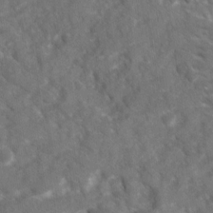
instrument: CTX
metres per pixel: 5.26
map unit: Ave
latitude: 17.1214
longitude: -130.7625
